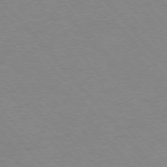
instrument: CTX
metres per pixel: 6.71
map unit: Ap
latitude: -76.8597
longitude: -88.6302
